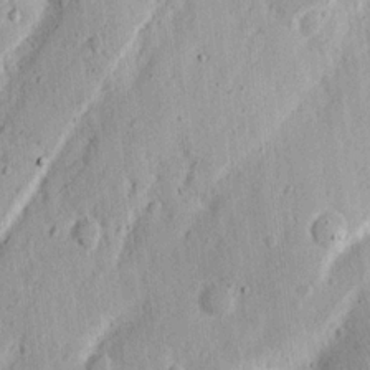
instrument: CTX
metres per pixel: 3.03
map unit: Ht
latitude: 12.9136
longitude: -74.0255
